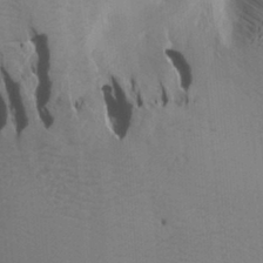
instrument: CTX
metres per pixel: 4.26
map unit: Aa
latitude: 17.5371
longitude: -143.1781
